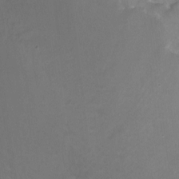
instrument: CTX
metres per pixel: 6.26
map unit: Ht
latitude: -13.0109
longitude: -44.4412
